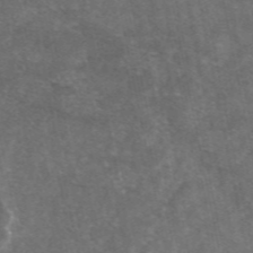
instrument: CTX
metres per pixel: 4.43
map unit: eAb
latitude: 46.8002
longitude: 117.8611
